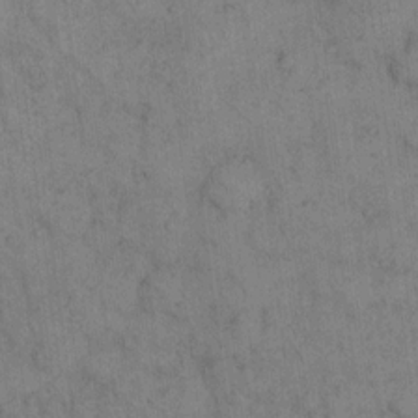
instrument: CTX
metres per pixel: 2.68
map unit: eHh
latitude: 15.5938
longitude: -62.9514
